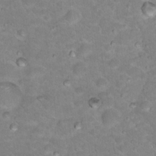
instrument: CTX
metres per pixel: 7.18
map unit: Hto
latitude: 18.5356
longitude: -36.0822
